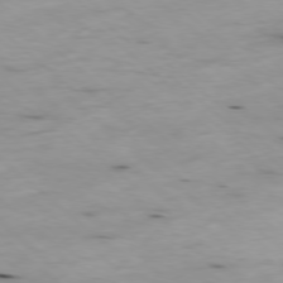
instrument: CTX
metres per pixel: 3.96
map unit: Ap
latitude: -78.4629
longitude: -88.8947
